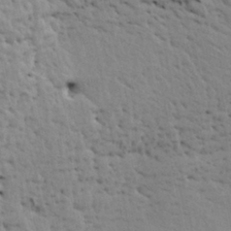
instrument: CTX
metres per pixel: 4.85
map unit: HNhu
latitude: 11.4993
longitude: 22.9164
